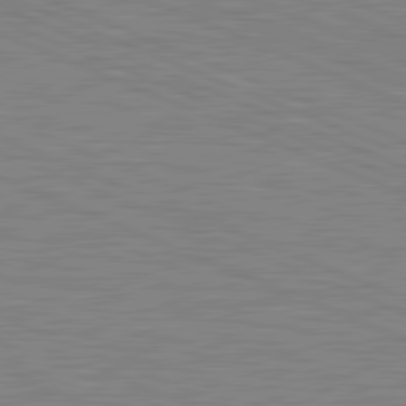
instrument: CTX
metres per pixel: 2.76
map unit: lApd
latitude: 81.5560
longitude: -171.6694
